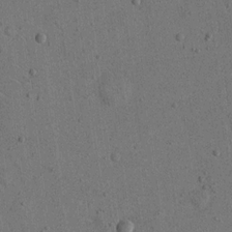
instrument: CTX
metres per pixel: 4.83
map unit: eHh
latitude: 15.9151
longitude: -68.0444
